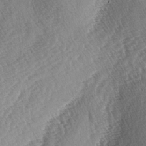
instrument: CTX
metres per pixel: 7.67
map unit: lAa
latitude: -3.1620
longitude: -128.2900
